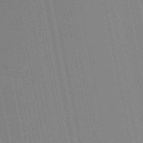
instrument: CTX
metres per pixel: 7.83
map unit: HNb
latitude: -52.1983
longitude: -45.8016
